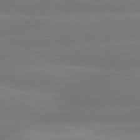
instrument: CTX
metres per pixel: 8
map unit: lApd
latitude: 80.2522
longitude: -145.8394
